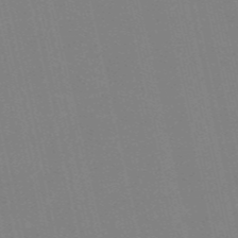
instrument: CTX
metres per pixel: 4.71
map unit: HNb
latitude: -54.4818
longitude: -41.4237
